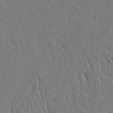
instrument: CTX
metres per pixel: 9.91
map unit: Nhu
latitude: 15.1781
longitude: -74.7435
